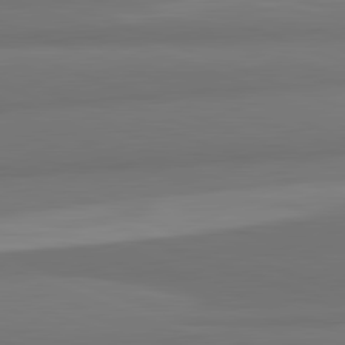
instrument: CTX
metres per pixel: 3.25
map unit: lApd
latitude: 82.3089
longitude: 176.9353
